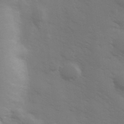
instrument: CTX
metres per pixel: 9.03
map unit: Hve
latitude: 33.2348
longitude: 150.2362
